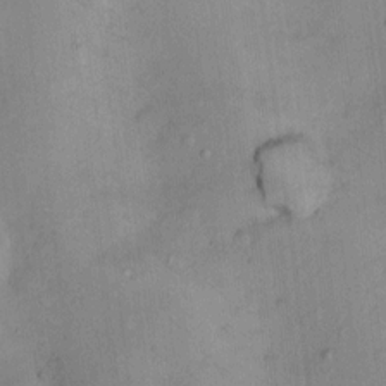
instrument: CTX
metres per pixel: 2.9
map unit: Ht
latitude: 12.3845
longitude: -40.4978
